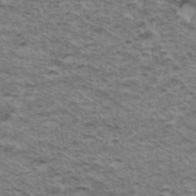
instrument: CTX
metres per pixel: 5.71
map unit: Hto
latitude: 37.1026
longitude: -46.5924
